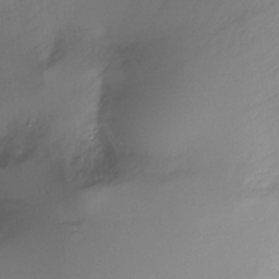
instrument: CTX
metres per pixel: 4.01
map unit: Nhu
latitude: -27.9745
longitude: -79.4616
